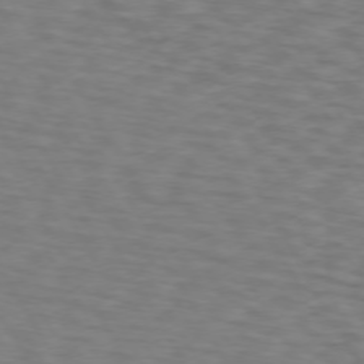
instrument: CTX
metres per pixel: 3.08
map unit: lApd
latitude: 72.8758
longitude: -74.4034
